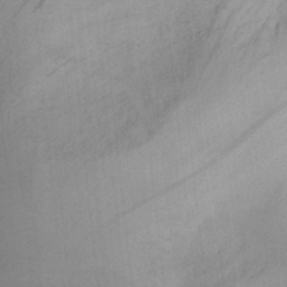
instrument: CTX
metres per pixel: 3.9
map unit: Aa
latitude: 29.4804
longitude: -145.6694
